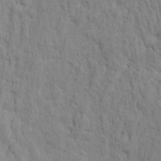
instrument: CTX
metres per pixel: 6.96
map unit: Hto
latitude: 13.8395
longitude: -38.0633
